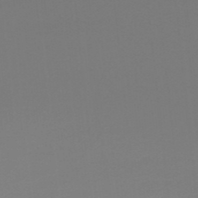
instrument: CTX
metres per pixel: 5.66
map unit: lHb
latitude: -48.8408
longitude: 65.8234
